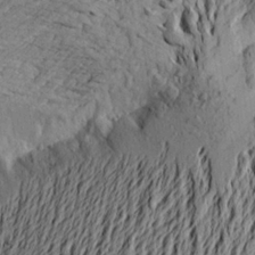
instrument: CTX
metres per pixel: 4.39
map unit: Aa
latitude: 20.9703
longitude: -149.4426
